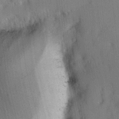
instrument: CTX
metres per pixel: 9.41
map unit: Ave
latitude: -0.5574
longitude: -111.5182
